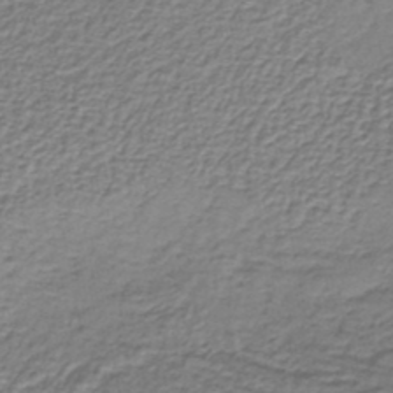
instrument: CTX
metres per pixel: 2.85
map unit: lHb
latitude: -36.7085
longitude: 58.7274
